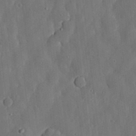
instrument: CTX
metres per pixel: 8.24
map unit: lHvf
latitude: 19.2726
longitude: -113.1025
